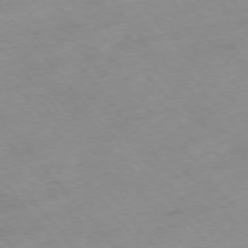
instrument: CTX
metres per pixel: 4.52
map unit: Hpe
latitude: -76.3684
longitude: -18.3278
